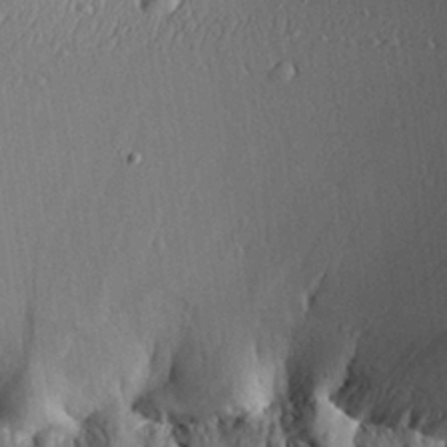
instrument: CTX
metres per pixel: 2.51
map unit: Aa
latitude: 26.3278
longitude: -135.7260
